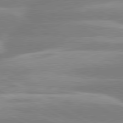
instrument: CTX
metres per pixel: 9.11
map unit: lApd
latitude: 80.3845
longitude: -134.5168
